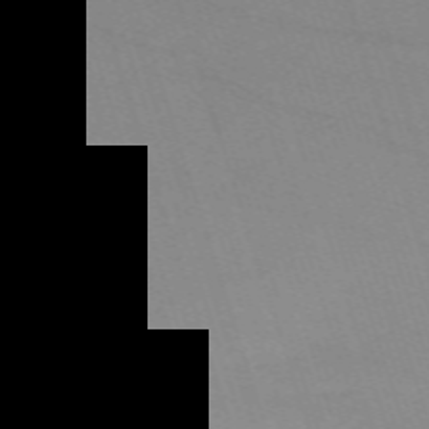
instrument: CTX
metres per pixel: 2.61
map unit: eHh
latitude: -64.4440
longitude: 52.4440
